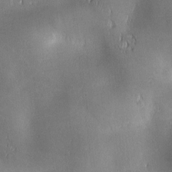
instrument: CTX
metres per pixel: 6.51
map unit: lAa
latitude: 1.2726
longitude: -116.8947
